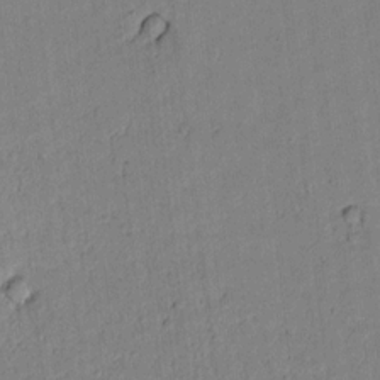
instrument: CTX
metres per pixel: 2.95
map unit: lAvf
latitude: 8.0633
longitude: 169.5021
